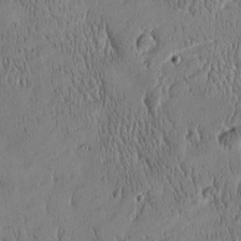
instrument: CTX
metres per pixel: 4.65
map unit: Htu
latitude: -4.8975
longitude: 174.9541
